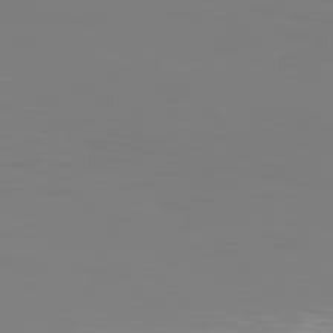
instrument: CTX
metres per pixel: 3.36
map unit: Hpe
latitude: 78.0255
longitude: -134.5357
